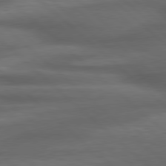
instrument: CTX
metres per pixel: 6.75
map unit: lApd
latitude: 79.1592
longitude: -116.7435
